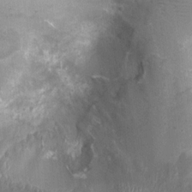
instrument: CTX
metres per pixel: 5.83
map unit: Htu
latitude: 2.3467
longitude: -19.9150
